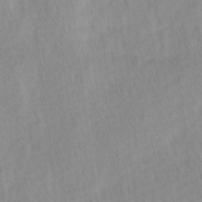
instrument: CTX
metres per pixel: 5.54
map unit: Ave
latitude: 11.7828
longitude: -107.1025
